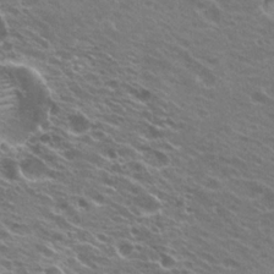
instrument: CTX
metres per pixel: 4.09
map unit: Hto
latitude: 21.7261
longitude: -31.3104
